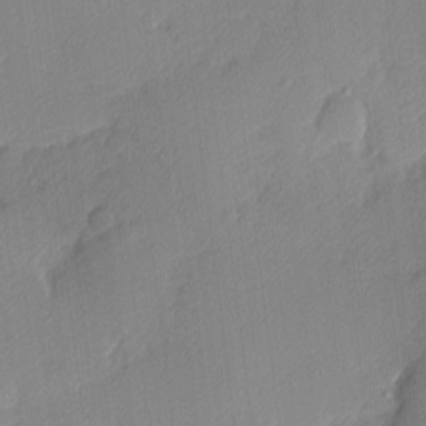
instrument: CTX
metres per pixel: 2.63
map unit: Nhu
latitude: 2.4601
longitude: -76.1766
